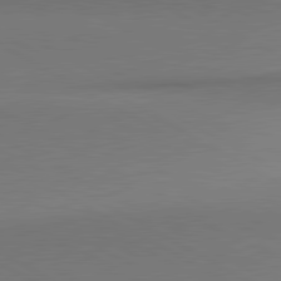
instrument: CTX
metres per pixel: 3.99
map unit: lApd
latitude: 81.0269
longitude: 155.8800
